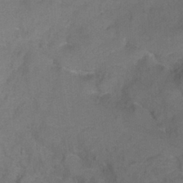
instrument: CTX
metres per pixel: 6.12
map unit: Ht
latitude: 1.4426
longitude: -33.2348
